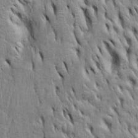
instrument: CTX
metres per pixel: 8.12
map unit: Htu
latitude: -4.5951
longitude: 150.8785
